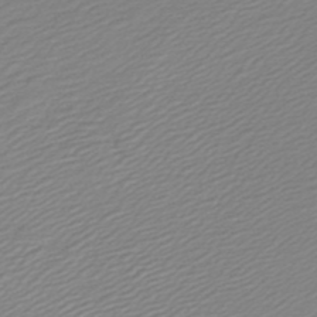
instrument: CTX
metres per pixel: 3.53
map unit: lHb
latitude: -47.6533
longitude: 60.4440
